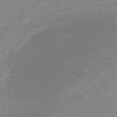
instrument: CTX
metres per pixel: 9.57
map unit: HNhu
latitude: -44.4062
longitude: 90.1606
